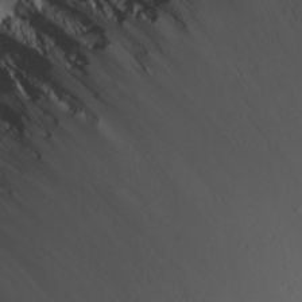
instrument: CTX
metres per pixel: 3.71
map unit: Aa
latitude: 14.2523
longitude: -140.5167
